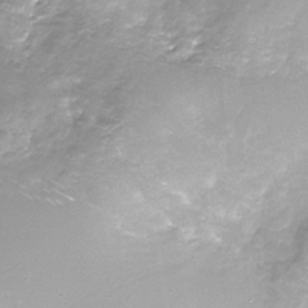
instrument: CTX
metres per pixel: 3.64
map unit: Nhe
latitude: -32.6708
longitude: -92.6490
